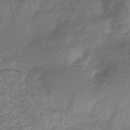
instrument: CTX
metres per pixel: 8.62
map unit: eHb
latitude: -33.1809
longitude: 75.1620
